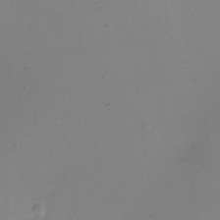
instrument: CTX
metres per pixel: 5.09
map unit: Nhe
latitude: -35.3510
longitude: -118.1200
